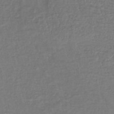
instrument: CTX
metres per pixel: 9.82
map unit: lHb
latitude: -40.5951
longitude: 61.6722
